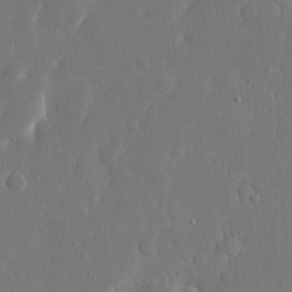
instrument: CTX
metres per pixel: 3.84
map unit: eHh
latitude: 15.3104
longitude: -69.8395
